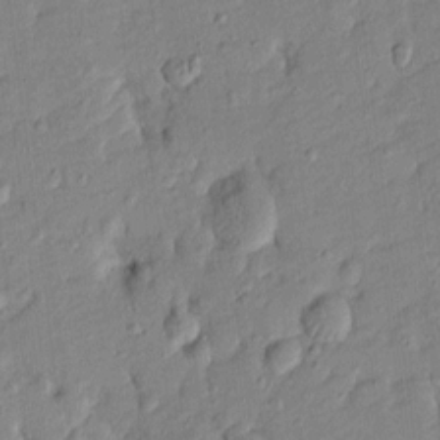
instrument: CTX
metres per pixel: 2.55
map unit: Htu
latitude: -8.1417
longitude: 177.5021
